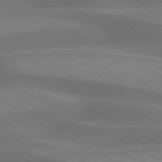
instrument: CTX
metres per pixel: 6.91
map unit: lApd
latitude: 76.3278
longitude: -59.4615
